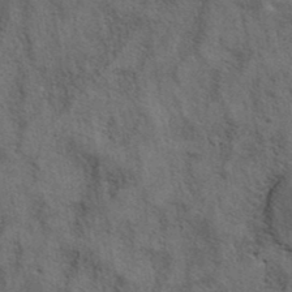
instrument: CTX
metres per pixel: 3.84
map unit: eAb
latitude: 38.5924
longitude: 112.7085
